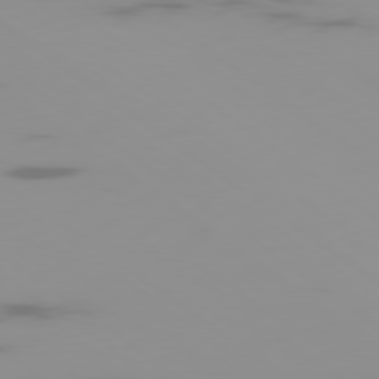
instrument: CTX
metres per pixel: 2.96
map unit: Ap
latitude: -79.5399
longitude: -70.2333
